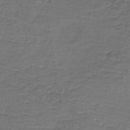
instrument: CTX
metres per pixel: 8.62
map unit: lHb
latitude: -39.7856
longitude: 60.8030
